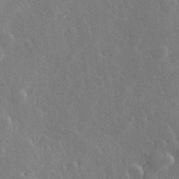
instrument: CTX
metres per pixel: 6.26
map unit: Hve
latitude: 27.4615
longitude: 145.8045
